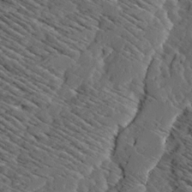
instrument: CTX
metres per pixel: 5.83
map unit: Ave
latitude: 14.4034
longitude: -136.3656
